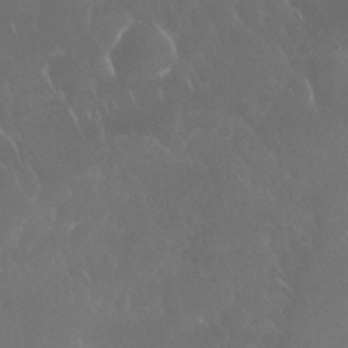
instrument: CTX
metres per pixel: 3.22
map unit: Nhu
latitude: 28.2900
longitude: -63.3482
